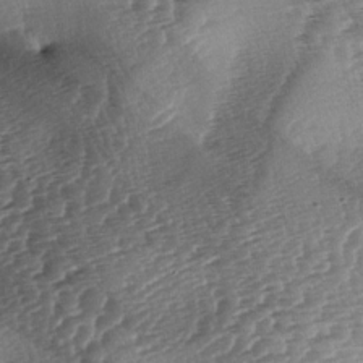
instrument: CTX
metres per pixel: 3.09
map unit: lAa
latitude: -3.5777
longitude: -126.7813
